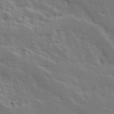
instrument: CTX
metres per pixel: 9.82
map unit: Hve
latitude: 25.3481
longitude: 145.6533
